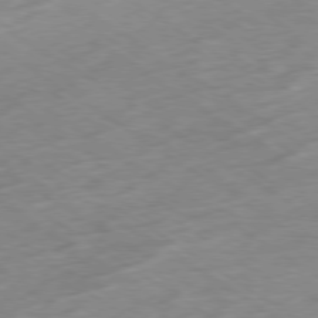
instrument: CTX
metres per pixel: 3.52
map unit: Ap
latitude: -78.5195
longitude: -70.9702
